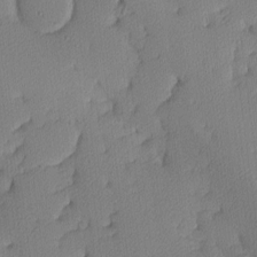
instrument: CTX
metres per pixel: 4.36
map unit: Hve
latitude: 2.8758
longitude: -121.1781
